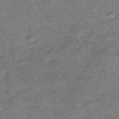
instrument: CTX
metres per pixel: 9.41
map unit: eHb
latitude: -39.1620
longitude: 80.6519
